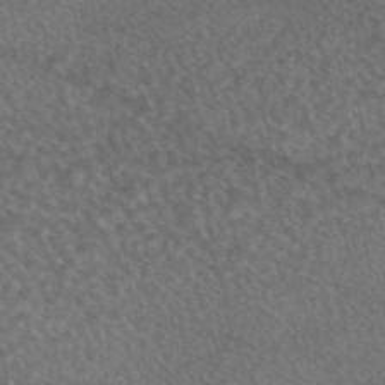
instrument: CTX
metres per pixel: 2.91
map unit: eAb
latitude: 45.5938
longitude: 114.0661
